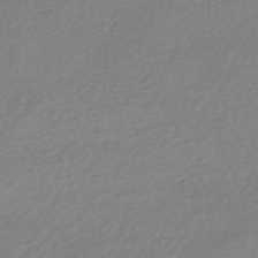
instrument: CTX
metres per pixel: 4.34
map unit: HNhu
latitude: -44.8219
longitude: 93.5966
